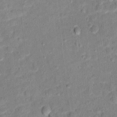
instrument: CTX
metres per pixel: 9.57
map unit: Hto
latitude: 12.1200
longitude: -38.1578
